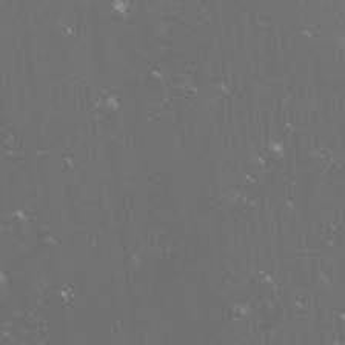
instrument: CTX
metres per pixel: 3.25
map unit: lHvf
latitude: -14.1039
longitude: -102.9513
